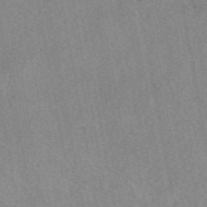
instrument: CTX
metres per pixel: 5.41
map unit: eAb
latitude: 48.7246
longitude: 104.3117
